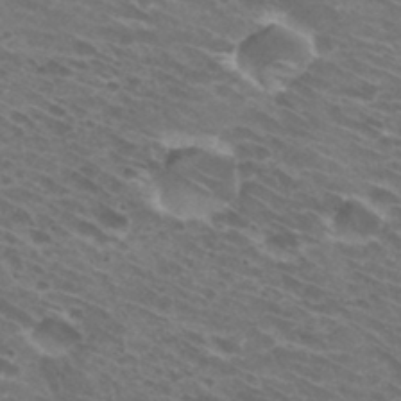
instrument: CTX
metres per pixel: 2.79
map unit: Hto
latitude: 32.0444
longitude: -43.0836
